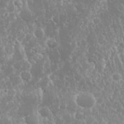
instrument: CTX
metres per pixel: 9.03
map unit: Nhu
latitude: 24.1199
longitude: -59.4238
